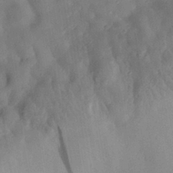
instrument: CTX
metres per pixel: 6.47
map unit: eHh
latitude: 28.7624
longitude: -77.3670
